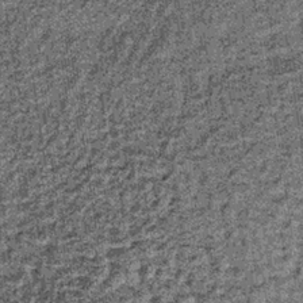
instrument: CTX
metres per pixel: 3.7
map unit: lHb
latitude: -37.4643
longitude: 64.4440
